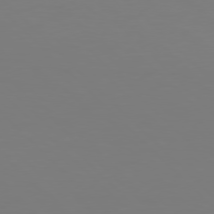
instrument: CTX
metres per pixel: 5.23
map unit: Hpe
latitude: 77.0080
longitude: -132.2712
